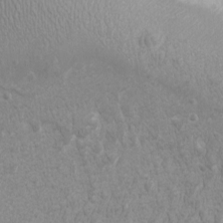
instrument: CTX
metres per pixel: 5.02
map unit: eHh
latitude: -4.4062
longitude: -74.5168
